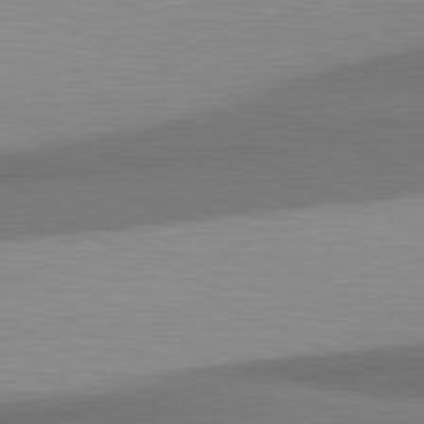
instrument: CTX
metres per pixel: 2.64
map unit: lApd
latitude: 81.4804
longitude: 171.4455
